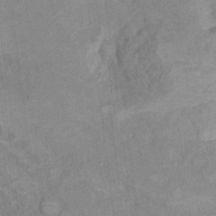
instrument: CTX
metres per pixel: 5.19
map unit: Hto
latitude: 7.2537
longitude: -36.9892
